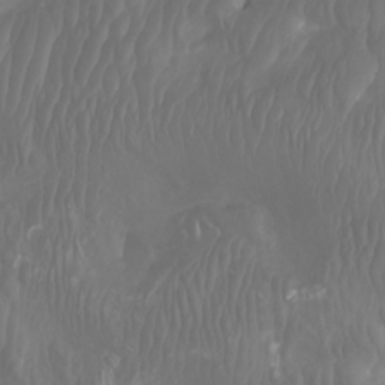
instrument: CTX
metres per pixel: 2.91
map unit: Nhu
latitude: -8.4440
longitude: -80.2333
